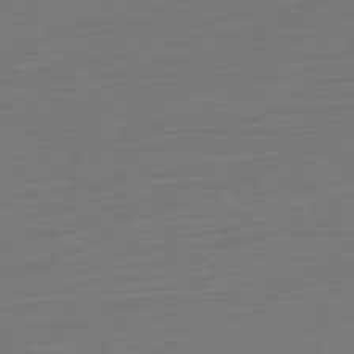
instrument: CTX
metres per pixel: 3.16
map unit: Ap
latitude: -78.1416
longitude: -76.7624
